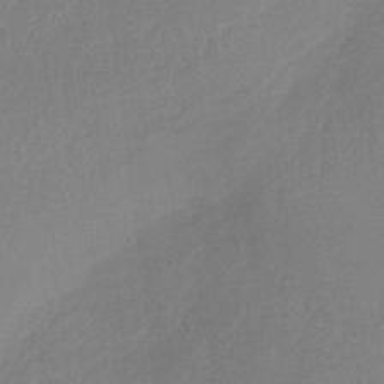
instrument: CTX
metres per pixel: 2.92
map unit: lHb
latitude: -37.5210
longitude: 58.1605
